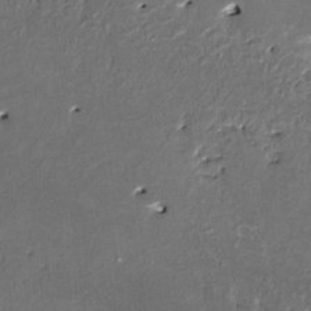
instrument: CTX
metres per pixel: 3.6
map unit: HNhu
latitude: 4.3089
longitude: 8.0472
